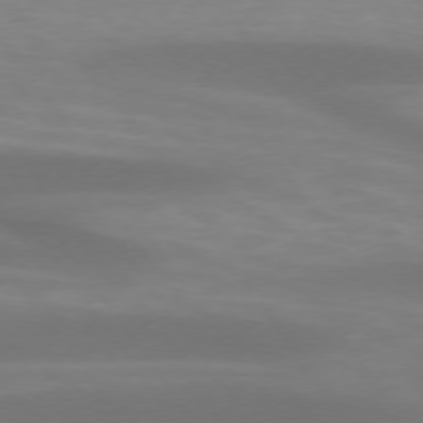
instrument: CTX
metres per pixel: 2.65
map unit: lApd
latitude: 74.5546
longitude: -48.7057
